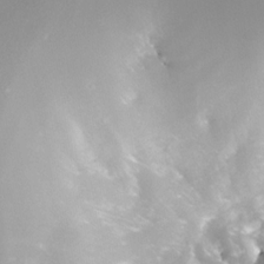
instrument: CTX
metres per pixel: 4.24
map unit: Nhe
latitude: -32.1039
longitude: -116.3089
